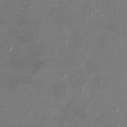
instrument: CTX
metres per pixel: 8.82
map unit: HNhu
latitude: 5.4615
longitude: 13.7856
